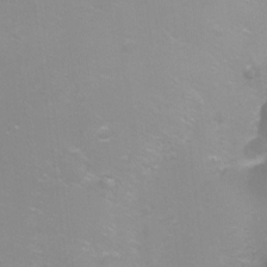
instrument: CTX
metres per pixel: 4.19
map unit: Ht
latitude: -8.2550
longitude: -35.1781
